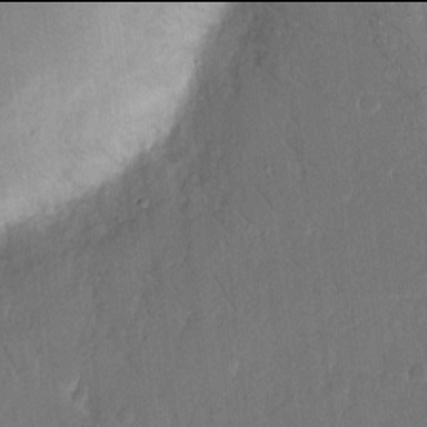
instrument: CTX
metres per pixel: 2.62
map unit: eHh
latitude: 13.9906
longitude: -70.7057
